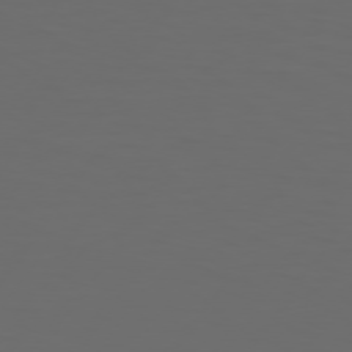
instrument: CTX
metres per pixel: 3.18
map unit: Hpe
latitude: 75.2915
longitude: -125.5560
